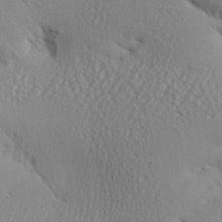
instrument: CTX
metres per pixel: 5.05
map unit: Aa
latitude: 26.7435
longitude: -133.9717
